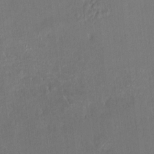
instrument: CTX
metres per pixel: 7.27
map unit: HNhu
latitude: 7.3293
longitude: 3.5399
